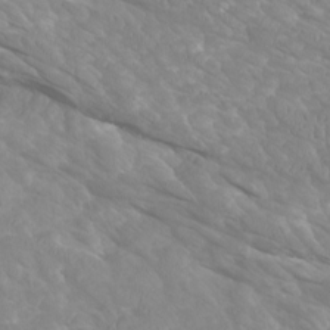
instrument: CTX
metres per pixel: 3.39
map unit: Htu
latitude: -9.7289
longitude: -75.6694
